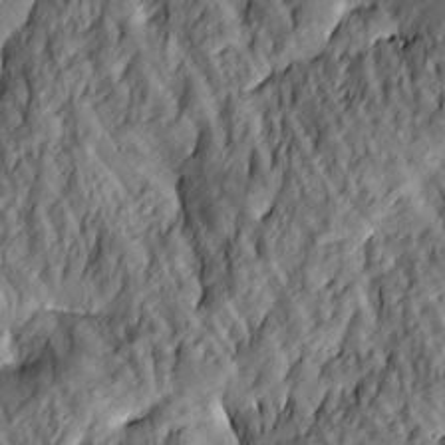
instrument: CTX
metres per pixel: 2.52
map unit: lAa
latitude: 4.9136
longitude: -116.6113
